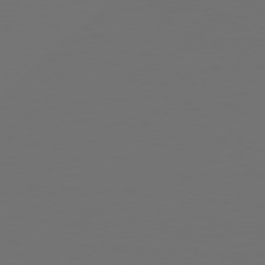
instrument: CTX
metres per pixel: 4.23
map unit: Hpe
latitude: 75.2915
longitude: -129.2159
